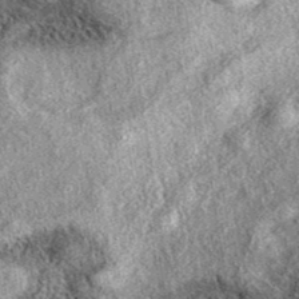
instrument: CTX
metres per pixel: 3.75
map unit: eAb
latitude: 38.5168
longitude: 108.2739
